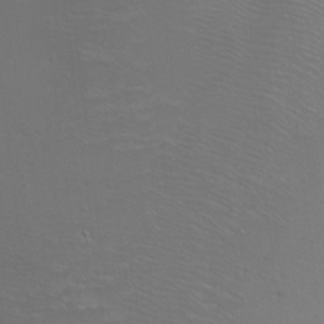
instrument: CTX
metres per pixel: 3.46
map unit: Nhu
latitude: -7.4643
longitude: -43.8772
